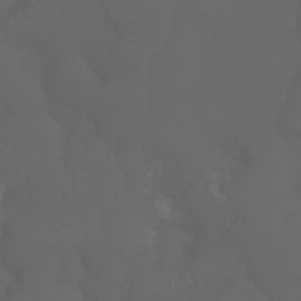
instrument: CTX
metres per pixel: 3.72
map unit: Aa
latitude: -7.0108
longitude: -72.0444
